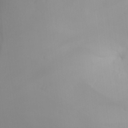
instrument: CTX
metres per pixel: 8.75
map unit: Aa
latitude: 29.6505
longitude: -132.5735
